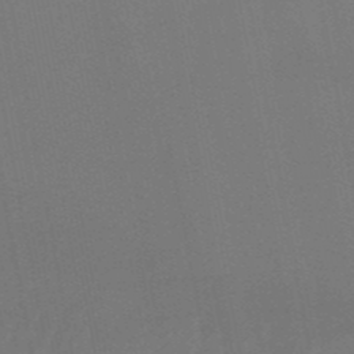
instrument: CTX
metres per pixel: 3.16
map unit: lHb
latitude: -50.3873
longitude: 81.4266
